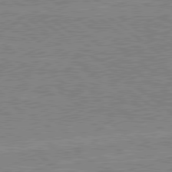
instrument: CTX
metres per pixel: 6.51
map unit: lApd
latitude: 79.4805
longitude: 167.3887
